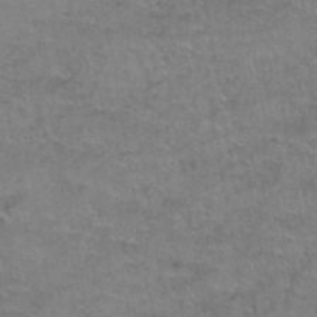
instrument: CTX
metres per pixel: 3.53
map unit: Hto
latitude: 38.9514
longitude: -42.5168
